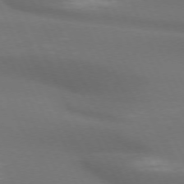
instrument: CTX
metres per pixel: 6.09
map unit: lApd
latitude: 72.4412
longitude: -48.8002
